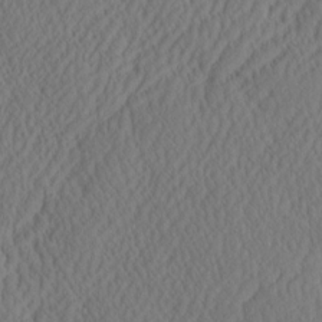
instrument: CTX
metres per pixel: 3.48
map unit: eHh
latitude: -3.1431
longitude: 16.8597
